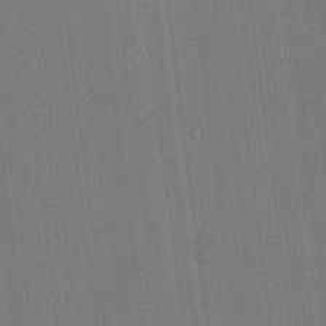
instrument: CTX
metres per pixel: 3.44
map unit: HNhu
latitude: 9.0459
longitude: 15.7100
